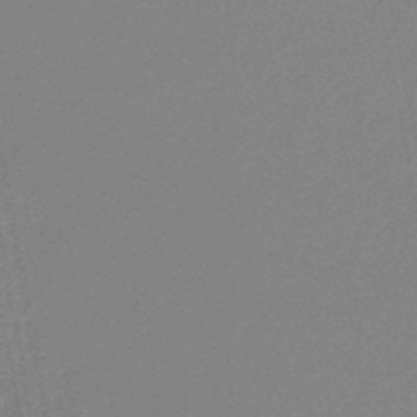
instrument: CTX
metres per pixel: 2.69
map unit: HNb
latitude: -46.5196
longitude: -39.8394
